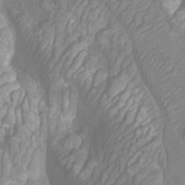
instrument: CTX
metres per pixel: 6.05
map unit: Htu
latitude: -10.3873
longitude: -74.4979
